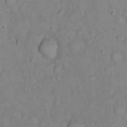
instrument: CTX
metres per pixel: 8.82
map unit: Nhu
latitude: 22.8191
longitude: -65.9150
